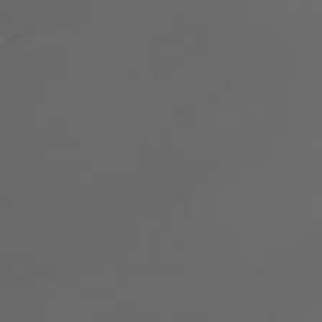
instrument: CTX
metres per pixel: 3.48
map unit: Nhu
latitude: -7.6344
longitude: -75.9528
